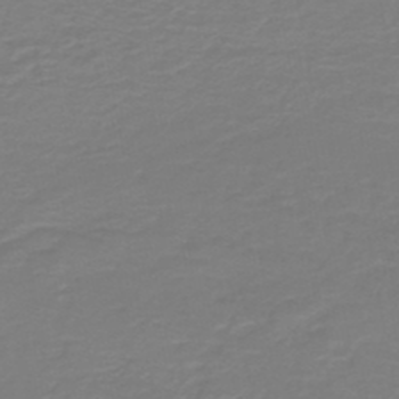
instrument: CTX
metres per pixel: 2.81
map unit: HNb
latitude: -46.0850
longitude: 53.6721
